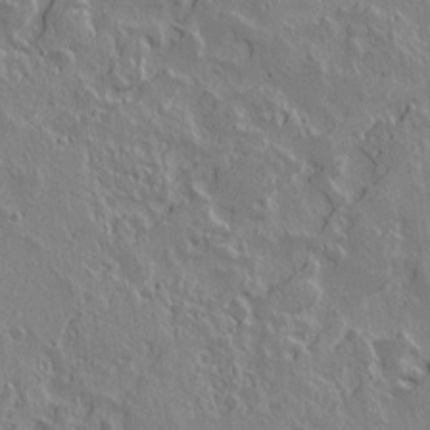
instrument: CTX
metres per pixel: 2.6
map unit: lAvf
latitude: 14.5168
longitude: -125.6505
